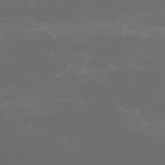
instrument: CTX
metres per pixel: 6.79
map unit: Ap
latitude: -76.0472
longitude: -75.0836
